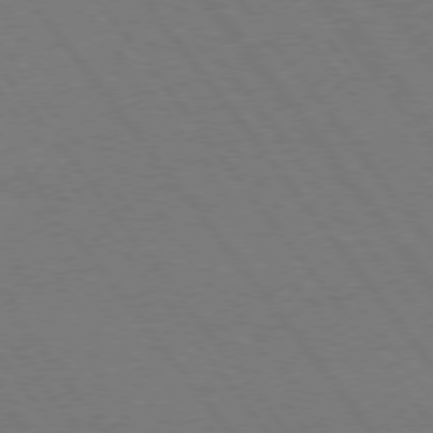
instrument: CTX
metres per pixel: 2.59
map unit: Hpe
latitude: 74.7435
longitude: -137.9528
